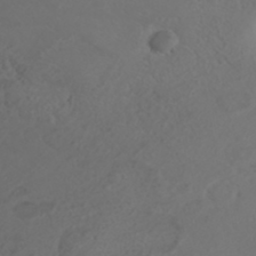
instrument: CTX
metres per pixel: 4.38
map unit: ANa
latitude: 36.1578
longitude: 14.5196
